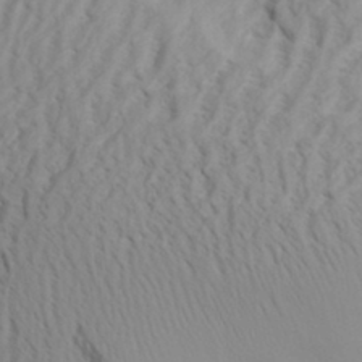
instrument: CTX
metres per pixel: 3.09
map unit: Aa
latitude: 30.0822
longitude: -141.2914
